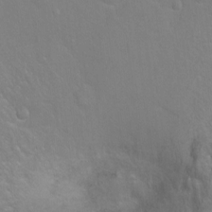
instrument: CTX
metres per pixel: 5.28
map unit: Hto
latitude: -5.8422
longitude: -35.3103
